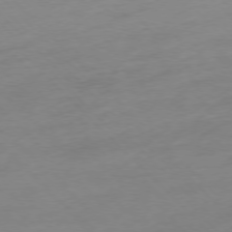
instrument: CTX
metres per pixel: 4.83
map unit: Ap
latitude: -76.9920
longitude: -63.1215
